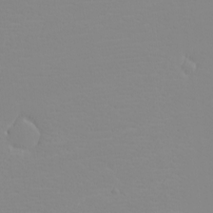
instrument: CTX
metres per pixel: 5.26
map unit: eHh
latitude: -5.7855
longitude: -86.6301
